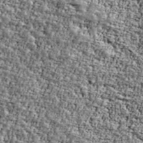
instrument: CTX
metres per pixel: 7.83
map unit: Ave
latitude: 41.9150
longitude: -110.8947
